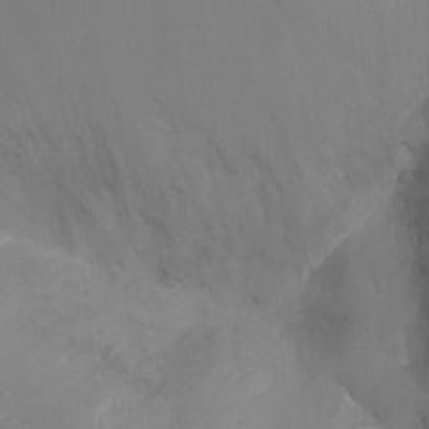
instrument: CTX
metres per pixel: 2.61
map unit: Ht
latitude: -8.9542
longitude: -24.6301
